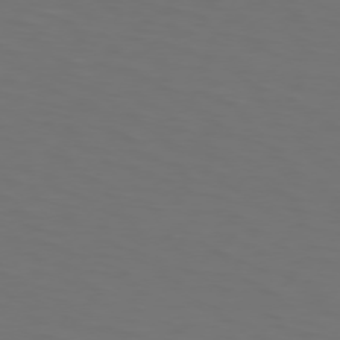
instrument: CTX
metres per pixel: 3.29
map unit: Hpe
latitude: 74.2523
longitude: -125.5560
